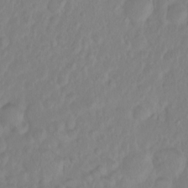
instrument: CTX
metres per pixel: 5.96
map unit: eHh
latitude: 1.3481
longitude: -55.8583
